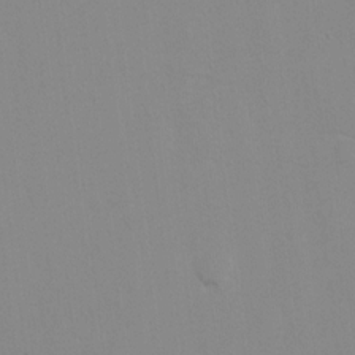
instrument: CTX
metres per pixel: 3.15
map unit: Hto
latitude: 7.8205
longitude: -34.8002
